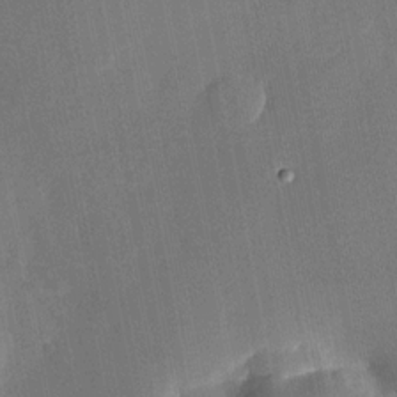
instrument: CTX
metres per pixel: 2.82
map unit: Nhu
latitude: -28.1984
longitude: -64.4790
